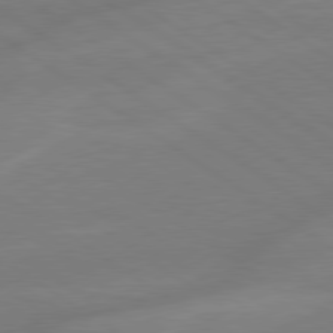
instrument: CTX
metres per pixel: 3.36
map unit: lApd
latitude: 79.3293
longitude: -142.8947
